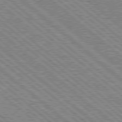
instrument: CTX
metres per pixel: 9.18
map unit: Hpe
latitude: 78.2334
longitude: -159.9906
